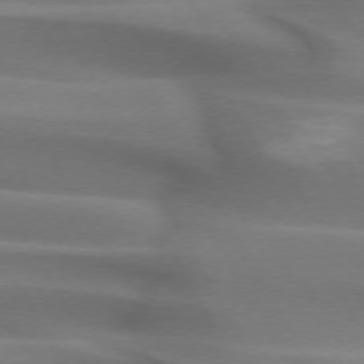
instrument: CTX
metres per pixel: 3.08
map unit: lApd
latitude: 72.1956
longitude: -51.9717
